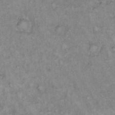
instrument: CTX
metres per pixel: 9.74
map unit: Hto
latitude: 12.5357
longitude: -60.8758
